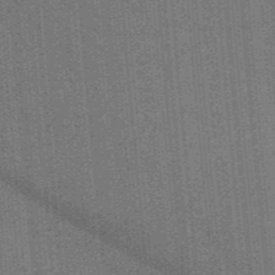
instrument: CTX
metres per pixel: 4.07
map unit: lHb
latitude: -37.8611
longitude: 57.5399
